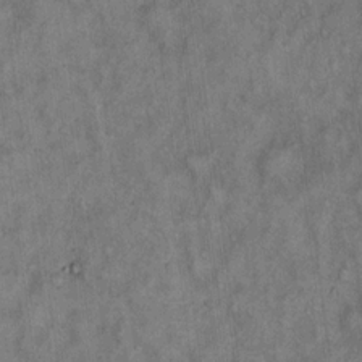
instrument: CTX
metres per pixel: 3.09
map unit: Hto
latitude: 18.2144
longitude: -61.7638
